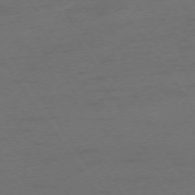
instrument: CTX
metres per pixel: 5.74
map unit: Ap
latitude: -74.2173
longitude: -74.9892
